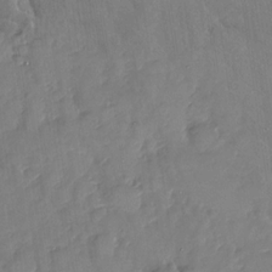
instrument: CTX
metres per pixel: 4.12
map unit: Nhu
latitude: -29.4454
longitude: -80.1767
